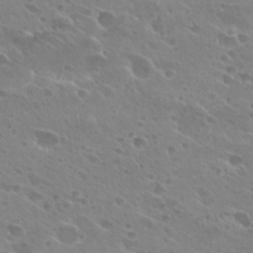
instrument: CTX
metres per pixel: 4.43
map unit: Hto
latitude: 27.6505
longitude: -40.1388
